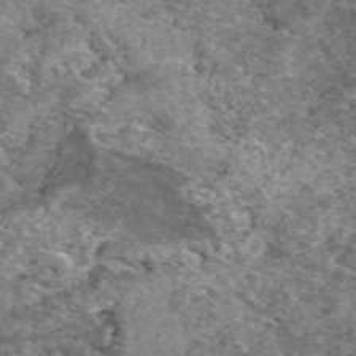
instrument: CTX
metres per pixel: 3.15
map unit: eAb
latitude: 49.4237
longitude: 113.4832
